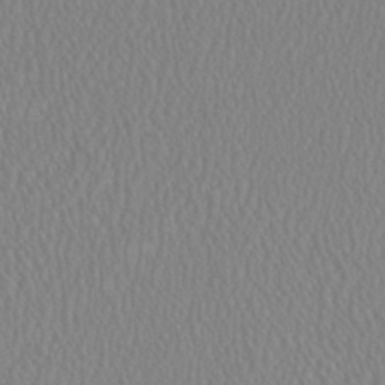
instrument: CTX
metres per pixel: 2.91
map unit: HNhu
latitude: 1.0080
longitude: -0.0822
